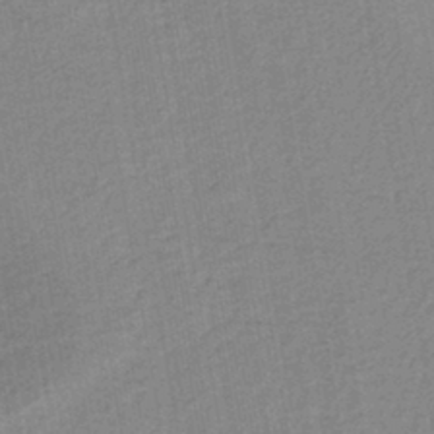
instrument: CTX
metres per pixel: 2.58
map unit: lHb
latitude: -41.7477
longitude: 60.7841
